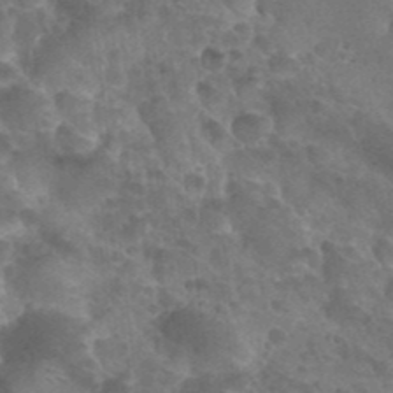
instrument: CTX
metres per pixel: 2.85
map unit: Nhu
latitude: 28.0633
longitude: -54.7435
